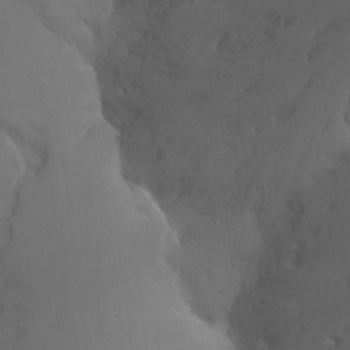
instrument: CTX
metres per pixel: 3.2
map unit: Ht
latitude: -12.3873
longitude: -44.6679
